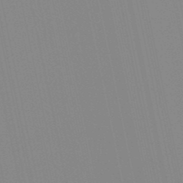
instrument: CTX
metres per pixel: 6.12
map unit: lHb
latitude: -49.0109
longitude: 75.3132
